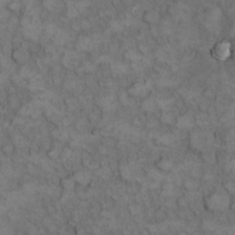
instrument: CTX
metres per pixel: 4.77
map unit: eHh
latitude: 13.8206
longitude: -64.6301
